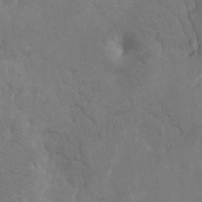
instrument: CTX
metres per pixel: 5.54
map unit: Hto
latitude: -7.5210
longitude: -44.9891
